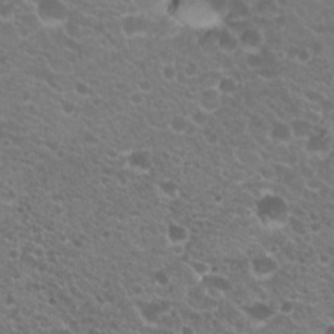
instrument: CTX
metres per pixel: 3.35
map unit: Hto
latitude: 20.4223
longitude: -34.4601
